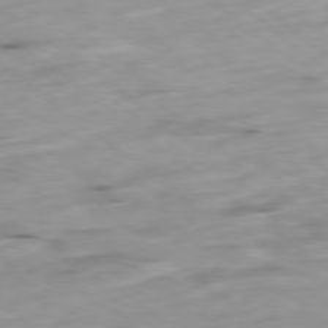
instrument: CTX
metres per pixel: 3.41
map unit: Ap
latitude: -79.1809
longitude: -92.8191
